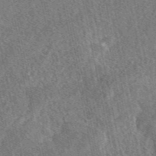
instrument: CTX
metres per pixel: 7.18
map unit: eAb
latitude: 47.7639
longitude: 117.8422
